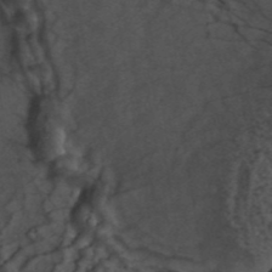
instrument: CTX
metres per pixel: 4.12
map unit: ANa
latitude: 44.0822
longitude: 24.6518
